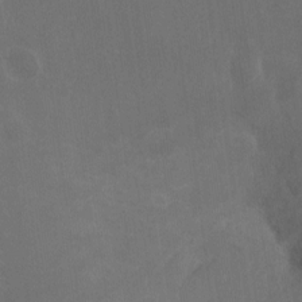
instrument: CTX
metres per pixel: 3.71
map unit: Hto
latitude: -10.2740
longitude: -36.8191
